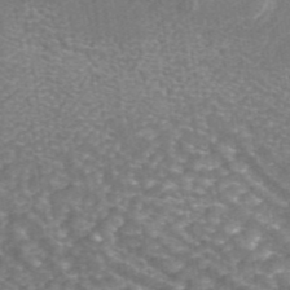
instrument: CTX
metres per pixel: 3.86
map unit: ANa
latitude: 44.2900
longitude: 25.8611
